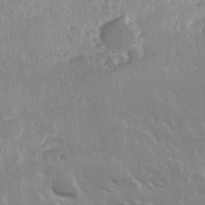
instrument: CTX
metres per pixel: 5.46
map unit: Hve
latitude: 24.5356
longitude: 145.4077
